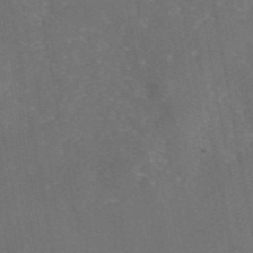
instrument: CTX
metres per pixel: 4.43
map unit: eAb
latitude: 46.5168
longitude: 115.3509
